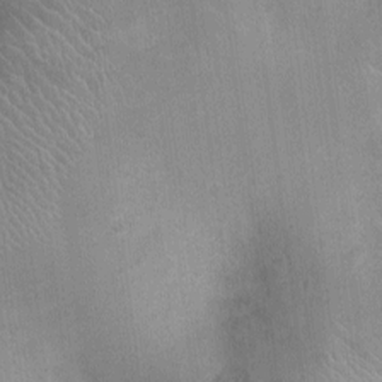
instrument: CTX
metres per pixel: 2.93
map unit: Ht
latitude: -3.4265
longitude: -16.8191
